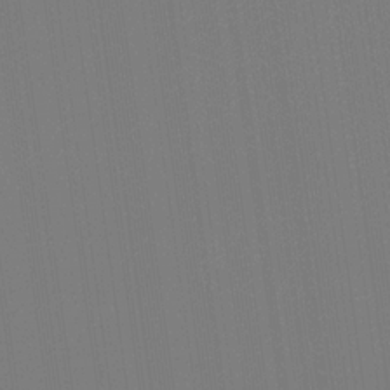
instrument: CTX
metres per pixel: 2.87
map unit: eHb
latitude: -30.1039
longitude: 69.6532
